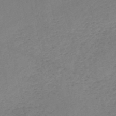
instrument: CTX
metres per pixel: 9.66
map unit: HNb
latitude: -53.2376
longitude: -42.2523
